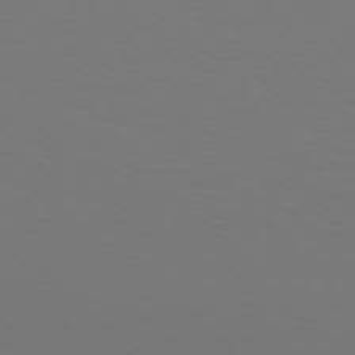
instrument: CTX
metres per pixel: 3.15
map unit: Hpe
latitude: 76.8947
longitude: -134.1011
